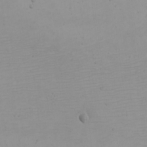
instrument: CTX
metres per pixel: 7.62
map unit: eHh
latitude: -4.8786
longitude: -83.6504
